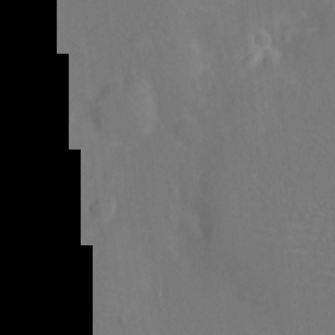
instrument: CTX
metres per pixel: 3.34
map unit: Nhu
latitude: -13.3321
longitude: -24.8191
